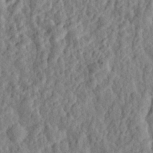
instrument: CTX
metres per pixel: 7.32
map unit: eHh
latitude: 27.4238
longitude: -76.9513
